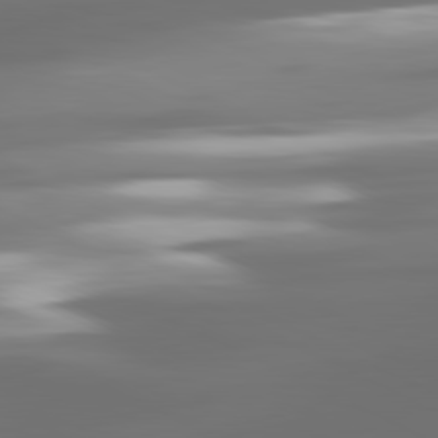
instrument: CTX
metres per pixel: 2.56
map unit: lApd
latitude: 81.1781
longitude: -139.1592
